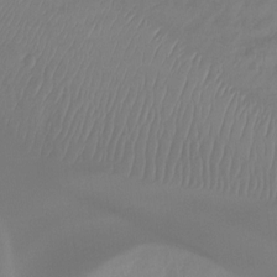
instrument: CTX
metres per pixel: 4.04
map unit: Ht
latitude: -14.9542
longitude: -44.7435
